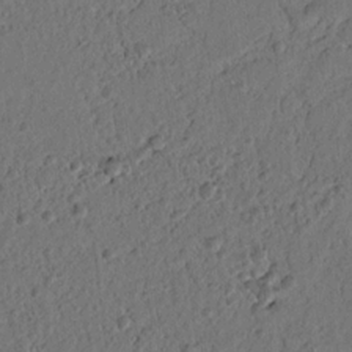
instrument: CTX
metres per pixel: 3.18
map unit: lAvf
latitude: 7.7072
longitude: 165.1431
